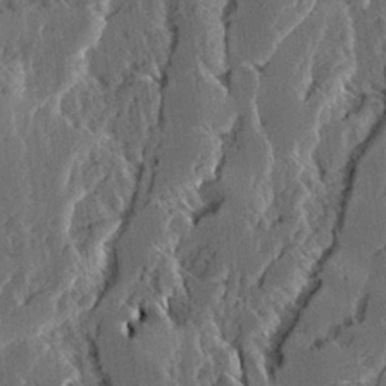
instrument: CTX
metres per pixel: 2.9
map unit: Ave
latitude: 14.8002
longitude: -137.3860
